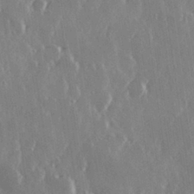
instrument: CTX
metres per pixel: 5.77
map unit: Hve
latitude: 28.3845
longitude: 149.1243
